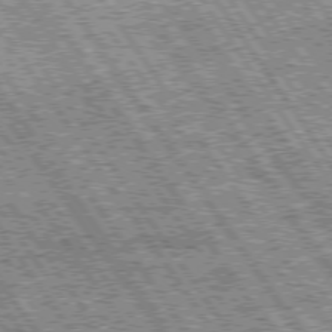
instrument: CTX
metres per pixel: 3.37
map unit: Hpe
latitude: 74.6868
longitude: -153.9717
